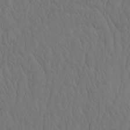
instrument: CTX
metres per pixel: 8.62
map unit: eHh
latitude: -2.6896
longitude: 15.1431
